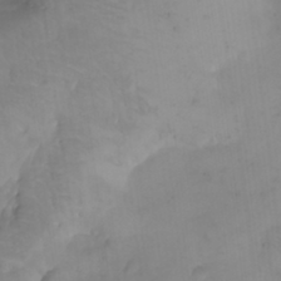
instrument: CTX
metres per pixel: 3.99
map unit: Nhu
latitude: -4.3684
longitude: -84.6680
